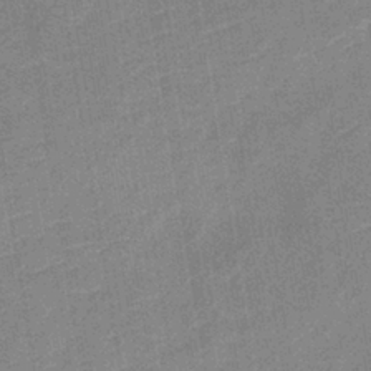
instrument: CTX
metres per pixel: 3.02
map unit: eHb
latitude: -36.6896
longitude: 73.8233
